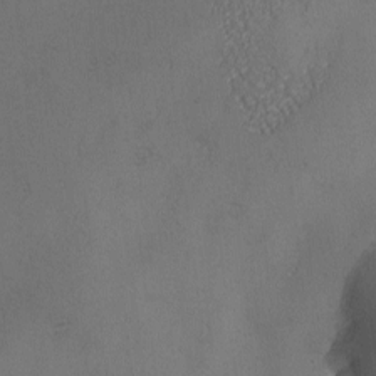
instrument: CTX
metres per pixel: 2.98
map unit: Ave
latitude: -7.2943
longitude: -119.5749
